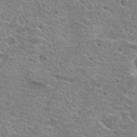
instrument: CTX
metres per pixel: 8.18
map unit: Hto
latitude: 21.5371
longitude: -42.0822
